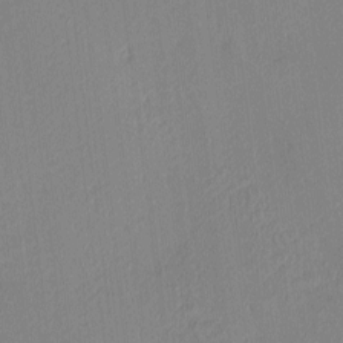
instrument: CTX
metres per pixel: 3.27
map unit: Ave
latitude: 3.1403
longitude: -114.4789
